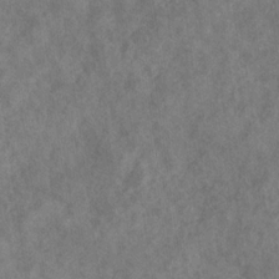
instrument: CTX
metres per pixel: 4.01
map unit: eHb
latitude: -31.2187
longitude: 71.2565
